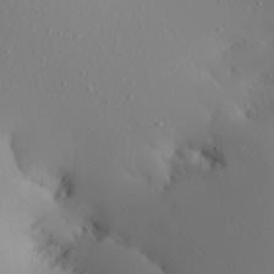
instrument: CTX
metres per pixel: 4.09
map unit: Aa
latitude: 22.0822
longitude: -146.0255
